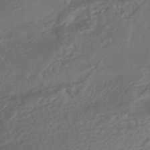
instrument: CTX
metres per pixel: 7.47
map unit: HNhu
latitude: -40.2928
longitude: 108.2739
